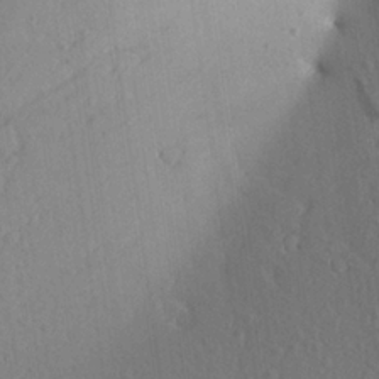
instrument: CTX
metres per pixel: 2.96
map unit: Aa
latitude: 23.7450
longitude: -147.3860
